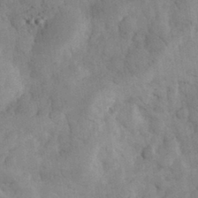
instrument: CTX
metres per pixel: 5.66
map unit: eHh
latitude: 32.2900
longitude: -69.0081
